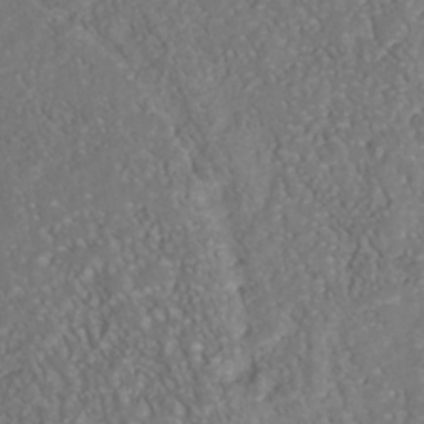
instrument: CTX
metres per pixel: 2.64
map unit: Nhu
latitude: -41.0108
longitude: -83.2537
